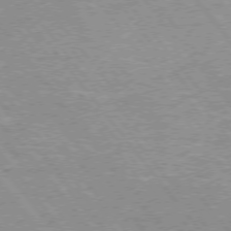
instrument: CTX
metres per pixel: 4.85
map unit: Hpe
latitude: 73.1970
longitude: -141.9150
